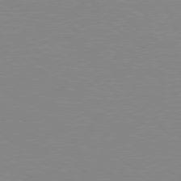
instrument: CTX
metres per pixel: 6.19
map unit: Hpe
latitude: 78.4223
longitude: -124.9702
